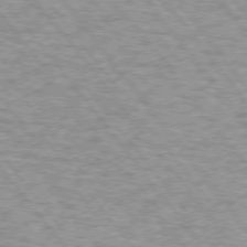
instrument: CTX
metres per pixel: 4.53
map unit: lApd
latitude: 73.7072
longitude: -77.0269
